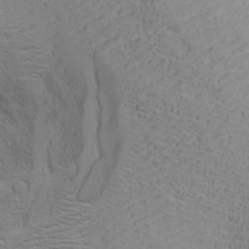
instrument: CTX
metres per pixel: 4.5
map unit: Aa
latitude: 17.8394
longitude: -125.0458
